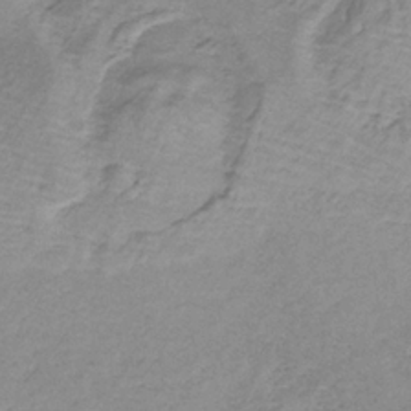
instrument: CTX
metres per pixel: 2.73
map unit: HNb
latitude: -33.5022
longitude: 57.7288
